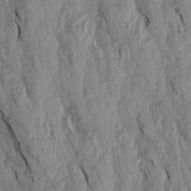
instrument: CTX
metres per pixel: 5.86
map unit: Aa
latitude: 19.2159
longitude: -146.6869
